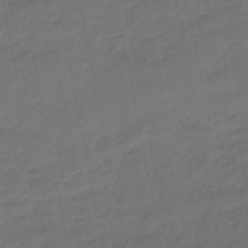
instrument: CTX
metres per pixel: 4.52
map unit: lHb
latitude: -47.4454
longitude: 80.8408
